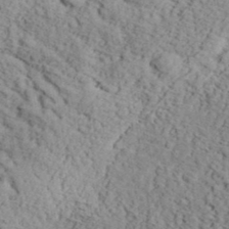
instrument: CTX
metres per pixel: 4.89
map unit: eHh
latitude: 37.6505
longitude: -80.3656
